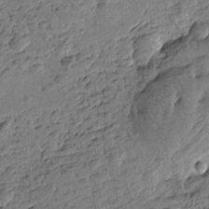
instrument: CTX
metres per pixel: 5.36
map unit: Htu
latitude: -0.5763
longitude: -176.2711
